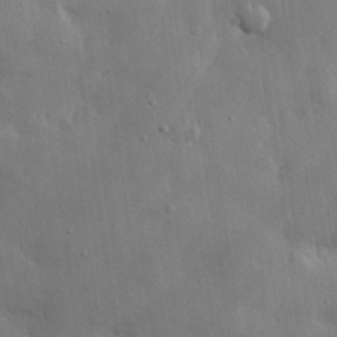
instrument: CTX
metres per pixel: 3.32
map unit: eHh
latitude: 29.4048
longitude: -80.0633
